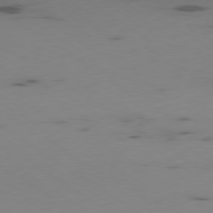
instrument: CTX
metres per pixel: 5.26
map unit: Ap
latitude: -79.6721
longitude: -61.8583
